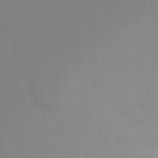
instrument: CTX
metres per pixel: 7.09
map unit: Ht
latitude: 2.4412
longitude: -34.3656
